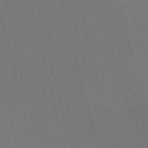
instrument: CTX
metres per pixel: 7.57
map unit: Nve
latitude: -58.1794
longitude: 62.5762
